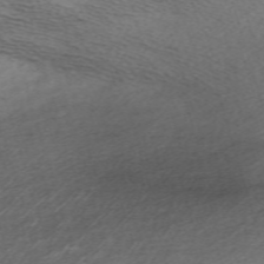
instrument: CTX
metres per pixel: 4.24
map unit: eHh
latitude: -61.7667
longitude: 53.6155
